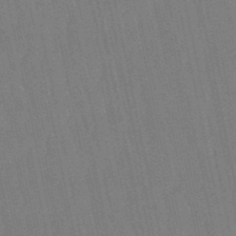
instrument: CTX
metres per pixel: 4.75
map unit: eHb
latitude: -50.4629
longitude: 69.5777
